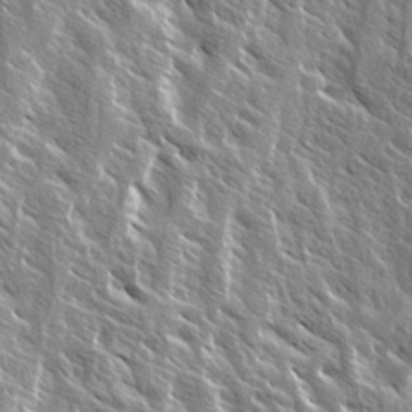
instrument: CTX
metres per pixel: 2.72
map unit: Ave
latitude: 14.8002
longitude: -133.4993
